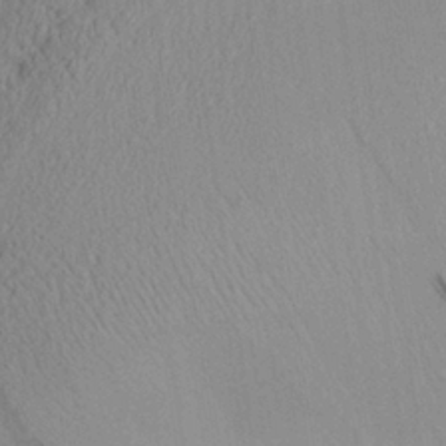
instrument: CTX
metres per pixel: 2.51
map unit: Aa
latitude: 26.7624
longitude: -135.2726
